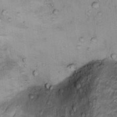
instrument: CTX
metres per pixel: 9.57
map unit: Ht
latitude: 13.6127
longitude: -40.5167
